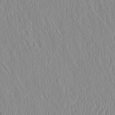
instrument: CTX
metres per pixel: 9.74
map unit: eHh
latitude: -4.2172
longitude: 15.4644
